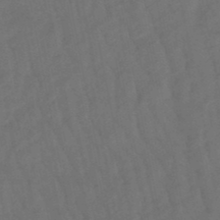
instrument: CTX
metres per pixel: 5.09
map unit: lHb
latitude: -47.8611
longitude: 81.1431
